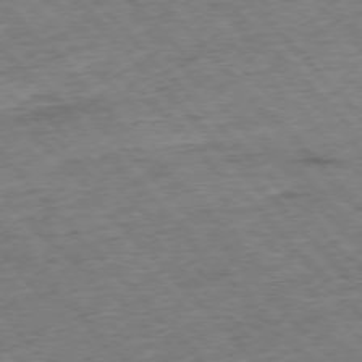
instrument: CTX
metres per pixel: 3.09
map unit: Hpe
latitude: -76.8030
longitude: -16.0444
